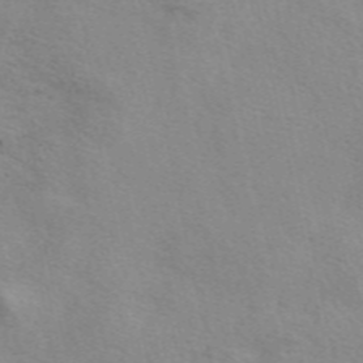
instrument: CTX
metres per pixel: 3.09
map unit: eAb
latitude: 49.8583
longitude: 120.6707
